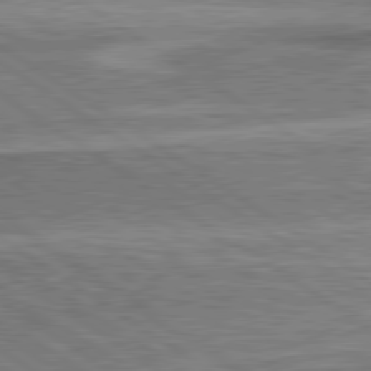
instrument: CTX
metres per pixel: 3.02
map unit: lApd
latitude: 79.9906
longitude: 171.4266
